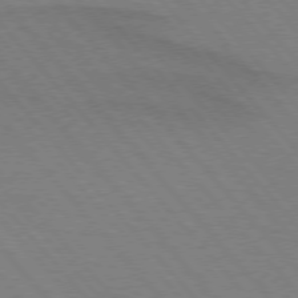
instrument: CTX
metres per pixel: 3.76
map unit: lApd
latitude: 75.0270
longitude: -81.2159
